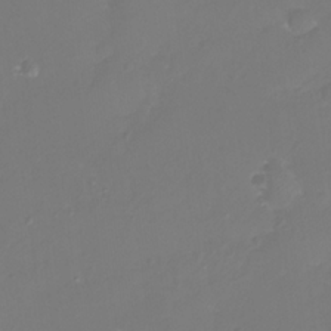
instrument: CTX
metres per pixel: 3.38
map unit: eHh
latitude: -3.1998
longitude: -75.8583
